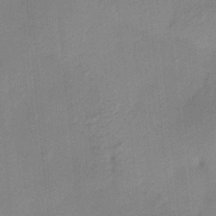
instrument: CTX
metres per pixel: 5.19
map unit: HNhu
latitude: 13.6694
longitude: 10.4440
